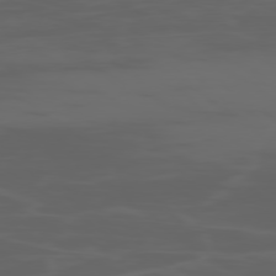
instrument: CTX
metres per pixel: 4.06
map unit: Ap
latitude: -78.4629
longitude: -79.8395
